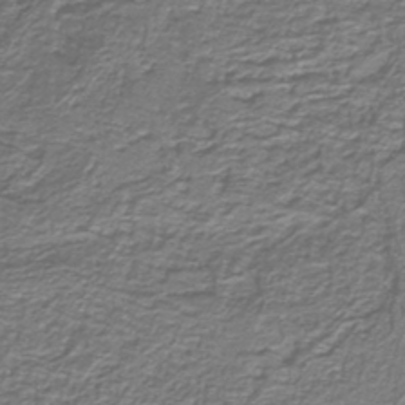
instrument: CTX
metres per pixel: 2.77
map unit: lHb
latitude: -40.7652
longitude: 54.8030
